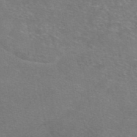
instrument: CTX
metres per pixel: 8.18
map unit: eAb
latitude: 47.9339
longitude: 106.1228
